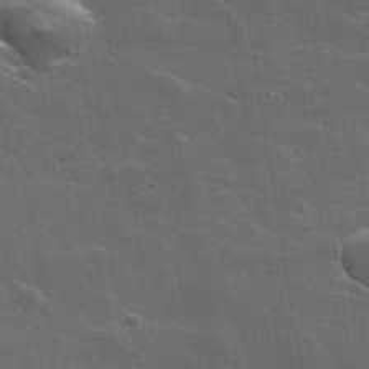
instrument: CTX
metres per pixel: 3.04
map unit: lHvf
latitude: 35.6127
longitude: -91.9150
